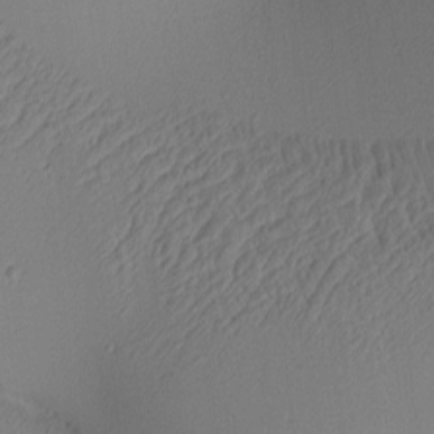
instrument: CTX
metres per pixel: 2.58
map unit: lAa
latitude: 3.3481
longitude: -115.9528
